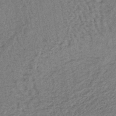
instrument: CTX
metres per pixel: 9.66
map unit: lHb
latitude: -39.1809
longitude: 62.8030
